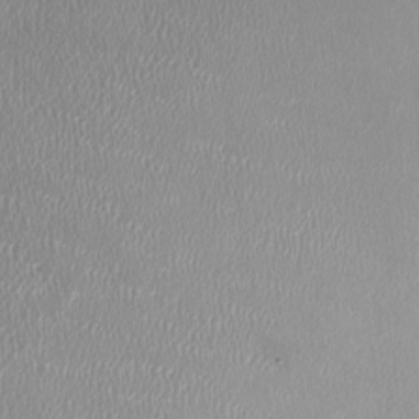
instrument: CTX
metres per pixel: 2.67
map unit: HNhu
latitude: -0.1606
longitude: -4.8191
